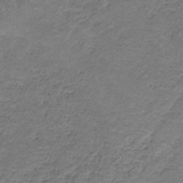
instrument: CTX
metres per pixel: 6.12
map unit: HNb
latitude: -34.6329
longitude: 58.4251
